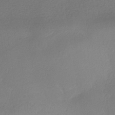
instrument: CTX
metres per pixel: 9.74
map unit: HNhu
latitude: -40.3306
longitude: 95.5210
